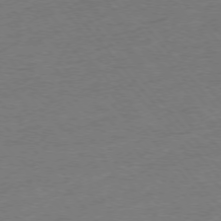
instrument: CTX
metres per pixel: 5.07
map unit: Hpe
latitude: -76.3495
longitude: -12.2712
